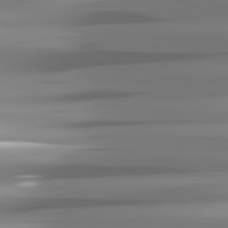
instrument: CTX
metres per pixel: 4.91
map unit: lApd
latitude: 81.7072
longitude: -142.2145
